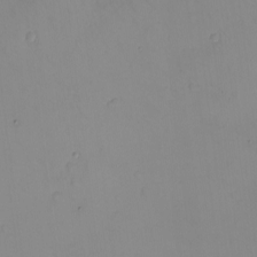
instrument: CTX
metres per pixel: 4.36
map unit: eHh
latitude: -9.4265
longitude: -66.1955
